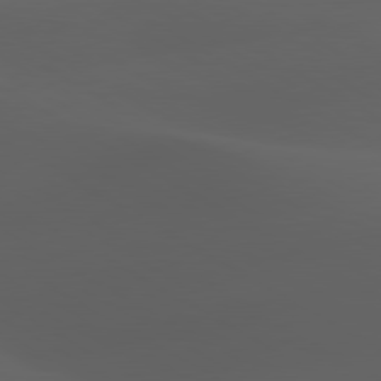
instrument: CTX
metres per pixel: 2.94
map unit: lApd
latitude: 80.2900
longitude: -88.5357
